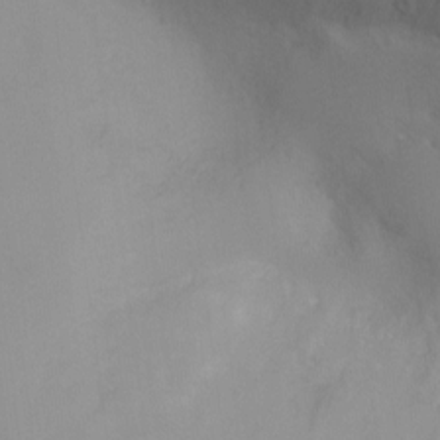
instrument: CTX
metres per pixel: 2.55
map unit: Ht
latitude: -10.8030
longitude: -29.0269
